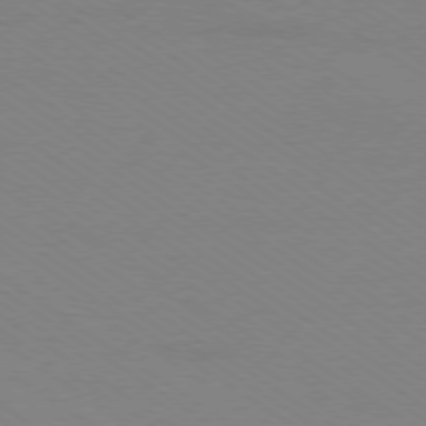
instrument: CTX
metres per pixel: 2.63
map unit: Ap
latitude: -78.6518
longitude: -85.0270
